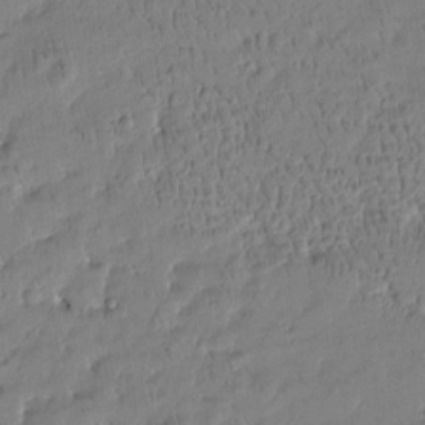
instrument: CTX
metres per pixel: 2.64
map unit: Htu
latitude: -4.5573
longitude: 176.5574
